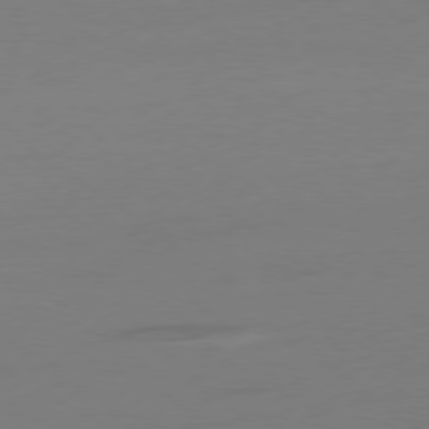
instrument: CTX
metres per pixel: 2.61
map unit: Ap
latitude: -79.1620
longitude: -65.1592
